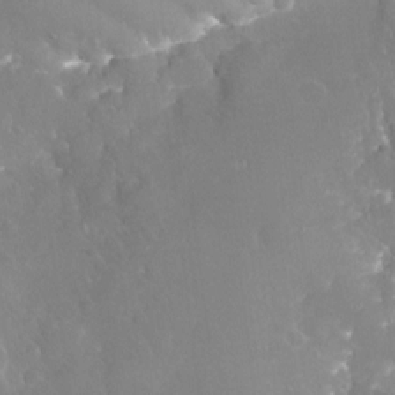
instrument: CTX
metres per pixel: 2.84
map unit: Nhu
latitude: -18.7652
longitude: -58.2900
